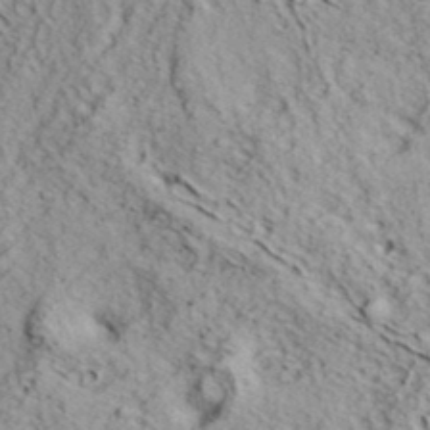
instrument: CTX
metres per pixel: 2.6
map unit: eHh
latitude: 37.1026
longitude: -80.3656
